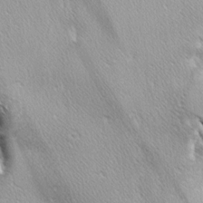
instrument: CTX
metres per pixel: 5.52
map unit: lAa
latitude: -4.2550
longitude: -125.8772
